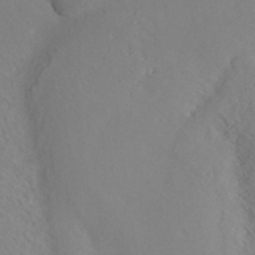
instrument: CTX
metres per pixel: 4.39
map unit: ANa
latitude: 41.7449
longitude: 54.1984
